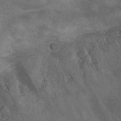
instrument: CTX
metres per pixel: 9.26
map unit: Hto
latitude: 33.0647
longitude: -43.6694
